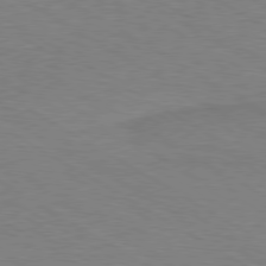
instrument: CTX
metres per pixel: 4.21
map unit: Hpe
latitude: -80.5007
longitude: 16.5196
